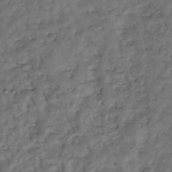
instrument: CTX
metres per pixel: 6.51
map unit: Nhe
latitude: -34.8219
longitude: -143.6127
